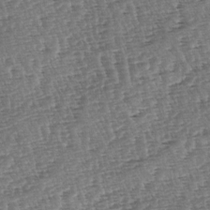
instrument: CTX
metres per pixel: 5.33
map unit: lAa
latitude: -3.7477
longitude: -122.9325
